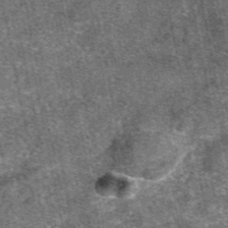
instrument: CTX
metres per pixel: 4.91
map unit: eAb
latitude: 48.0633
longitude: 106.3873
